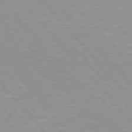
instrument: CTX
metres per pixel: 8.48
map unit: Hpe
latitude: 76.3089
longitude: -155.1403
